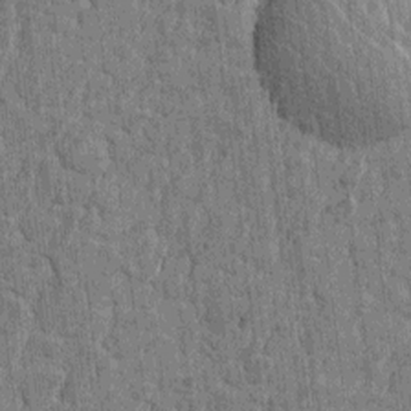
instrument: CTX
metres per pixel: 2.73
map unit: Htu
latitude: -2.9352
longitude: -179.5183
